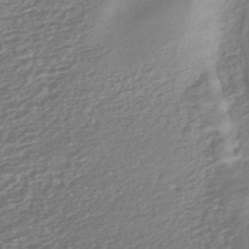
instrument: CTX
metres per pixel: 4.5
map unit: HNhu
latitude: -44.8975
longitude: 98.0283
